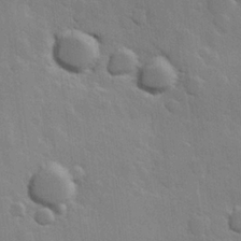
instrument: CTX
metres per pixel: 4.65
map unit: Hve
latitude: 23.2915
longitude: 148.4251
